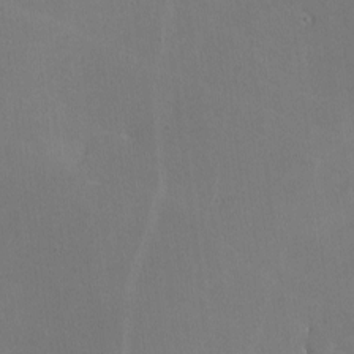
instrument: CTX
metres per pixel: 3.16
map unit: lHvf
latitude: -9.7478
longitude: -100.1011
